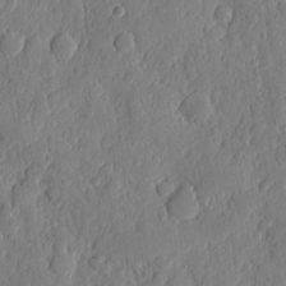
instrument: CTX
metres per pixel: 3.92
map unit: eHh
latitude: 6.8569
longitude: -73.5560
